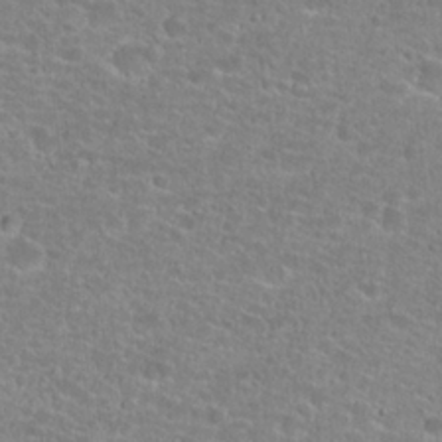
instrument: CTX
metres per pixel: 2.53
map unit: Hto
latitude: 25.4048
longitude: -48.2711
